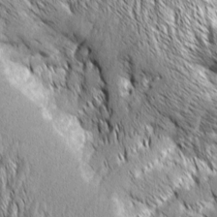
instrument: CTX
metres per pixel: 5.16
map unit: Aa
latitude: 7.2726
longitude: -129.8961
